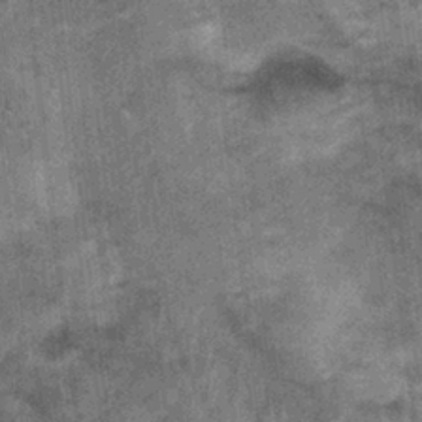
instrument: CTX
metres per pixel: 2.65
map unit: Nhu
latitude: 1.5560
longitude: -17.4237
